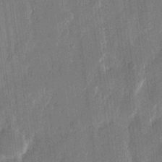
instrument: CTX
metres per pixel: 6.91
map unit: eHh
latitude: 13.2726
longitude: -71.0836
